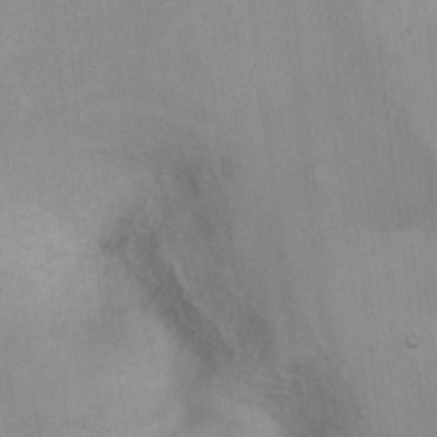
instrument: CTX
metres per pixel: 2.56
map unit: Ht
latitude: 5.5938
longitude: -37.3671
